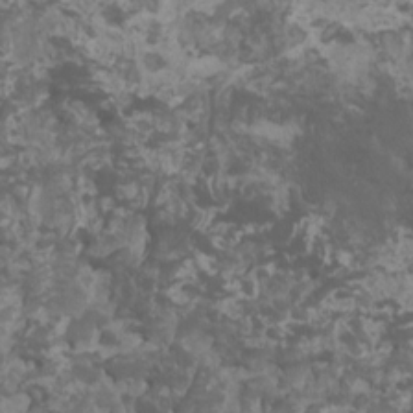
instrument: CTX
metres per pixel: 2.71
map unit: HNhu
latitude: -0.2551
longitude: 1.5022
